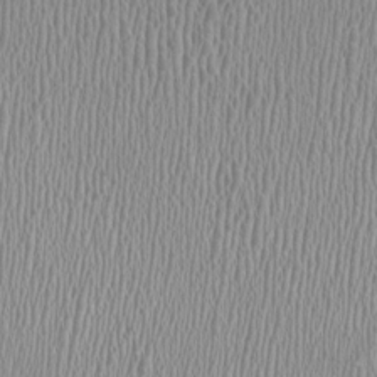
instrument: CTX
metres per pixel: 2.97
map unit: HNhu
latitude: -1.0298
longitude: -1.6882
